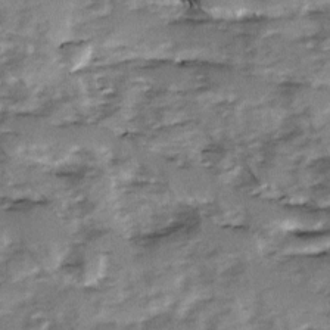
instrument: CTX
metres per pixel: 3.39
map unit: Ave
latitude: 1.3103
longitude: -110.2523
